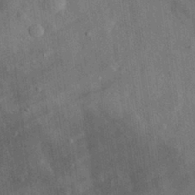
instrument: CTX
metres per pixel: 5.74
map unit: eHh
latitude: 29.8394
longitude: -77.1970
